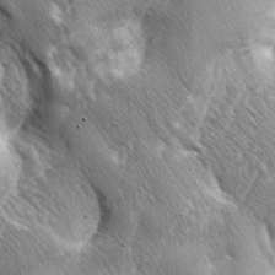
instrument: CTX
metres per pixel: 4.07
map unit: lAa
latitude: -4.3495
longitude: -125.8017
